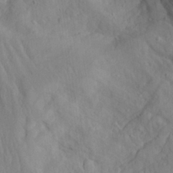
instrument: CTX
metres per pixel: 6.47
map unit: Aa
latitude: 26.7246
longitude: -132.7246
